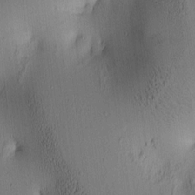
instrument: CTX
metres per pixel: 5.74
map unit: lAa
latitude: 5.8016
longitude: -113.8583
